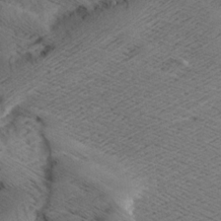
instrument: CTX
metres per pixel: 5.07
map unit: Aa
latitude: 7.6883
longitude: -140.4978
